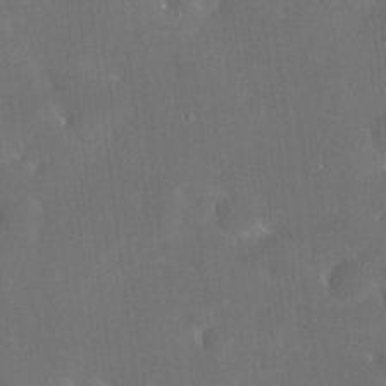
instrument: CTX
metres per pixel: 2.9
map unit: HNhu
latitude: 6.2334
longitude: 12.9353
